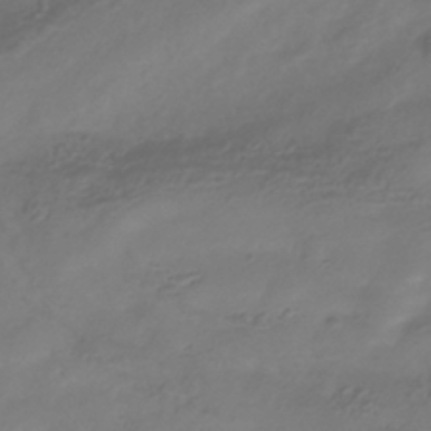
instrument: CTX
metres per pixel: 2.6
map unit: Hve
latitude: -35.5777
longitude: 88.5007
